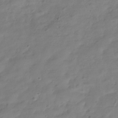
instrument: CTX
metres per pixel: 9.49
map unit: Hve
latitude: -32.9920
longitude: 91.0487
